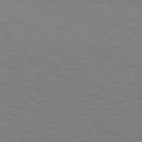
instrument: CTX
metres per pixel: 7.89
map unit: Hpe
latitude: 74.3845
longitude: -131.3860
